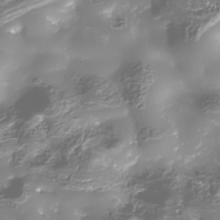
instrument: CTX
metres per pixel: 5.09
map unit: Nhe
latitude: -36.3684
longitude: -90.0822
